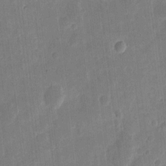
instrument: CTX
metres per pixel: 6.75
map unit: eHh
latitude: 7.7450
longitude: -70.9891
